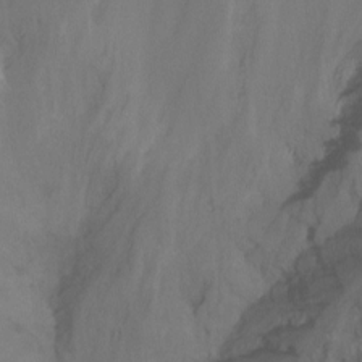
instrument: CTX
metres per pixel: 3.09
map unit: Nhu
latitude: -15.1809
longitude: -56.2900
